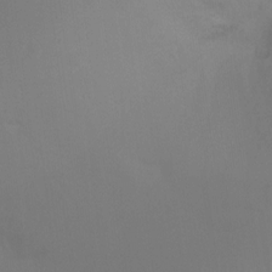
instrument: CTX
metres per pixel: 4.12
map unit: Ht
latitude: -8.5952
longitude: -38.4034
